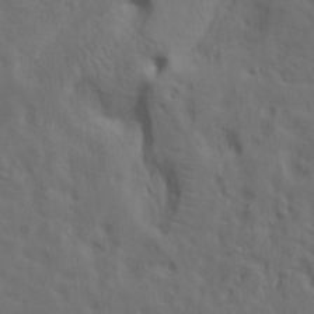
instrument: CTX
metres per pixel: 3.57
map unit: lAa
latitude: 19.5182
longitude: -139.1781
